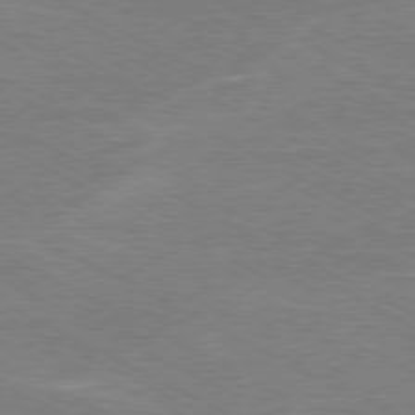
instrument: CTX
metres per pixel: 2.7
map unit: Ap
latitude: -80.6330
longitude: -85.6505
